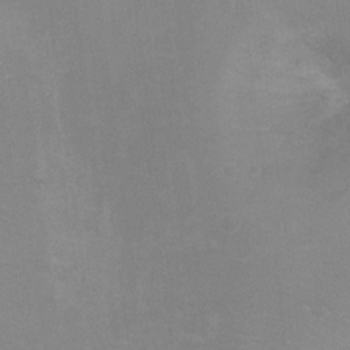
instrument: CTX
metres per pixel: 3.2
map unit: Ht
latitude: -7.6910
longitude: -35.4048
